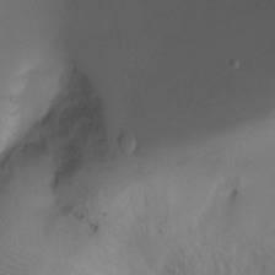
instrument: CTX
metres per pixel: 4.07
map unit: Ht
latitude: -10.5574
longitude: -28.9891
